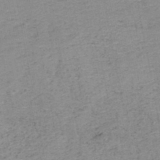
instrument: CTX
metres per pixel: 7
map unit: HNb
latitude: -45.8989
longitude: -44.8191
